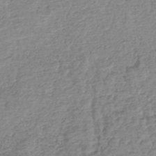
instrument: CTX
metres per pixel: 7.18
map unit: lHb
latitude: -42.3873
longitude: 73.2754
